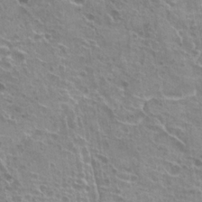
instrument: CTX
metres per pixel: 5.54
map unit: Hto
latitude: 22.7246
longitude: -40.2144
